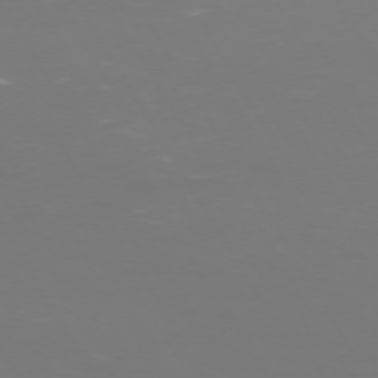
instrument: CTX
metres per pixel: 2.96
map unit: Hpe
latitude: 73.1404
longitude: -126.3278
